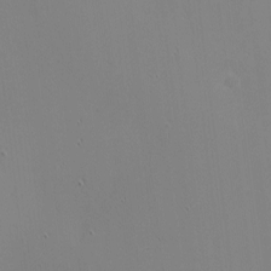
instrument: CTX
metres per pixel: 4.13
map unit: eHh
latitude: -3.0864
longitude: -80.8947
